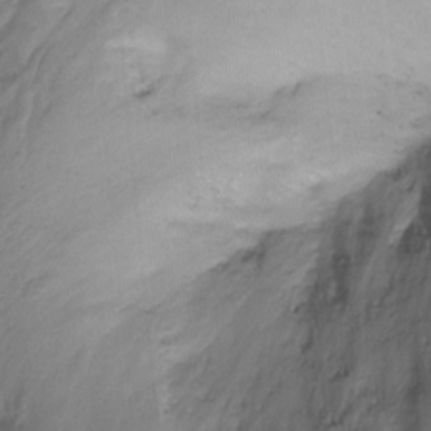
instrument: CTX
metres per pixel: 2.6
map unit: Nhu
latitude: -13.6722
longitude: -63.6883
